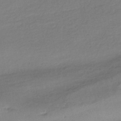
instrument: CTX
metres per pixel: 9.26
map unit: HNhu
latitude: -42.2739
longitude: 95.7099
